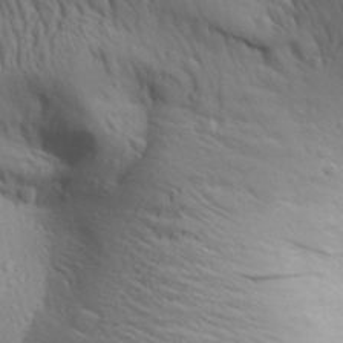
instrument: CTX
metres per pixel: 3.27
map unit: Aa
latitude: 29.1970
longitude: -139.8394
